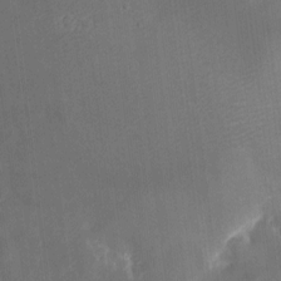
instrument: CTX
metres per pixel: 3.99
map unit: eHh
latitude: 5.4426
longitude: -69.5560
